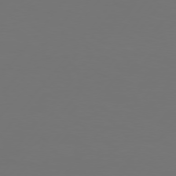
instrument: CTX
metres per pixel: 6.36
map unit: Hpe
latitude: 75.8205
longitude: -129.7449
